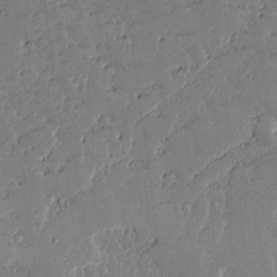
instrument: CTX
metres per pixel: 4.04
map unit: lAvf
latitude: 14.7436
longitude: -127.3293
